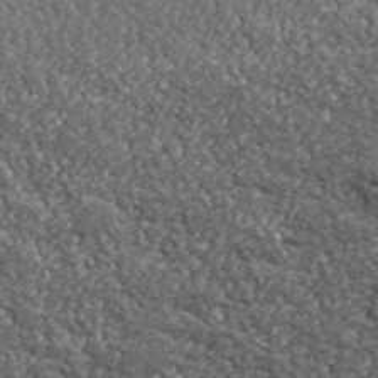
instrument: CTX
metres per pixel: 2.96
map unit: ANa
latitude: 41.8016
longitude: -87.3481
